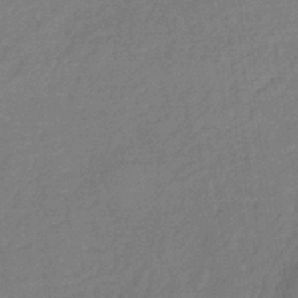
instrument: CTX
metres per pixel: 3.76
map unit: lHb
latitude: -35.8611
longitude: 69.0486
